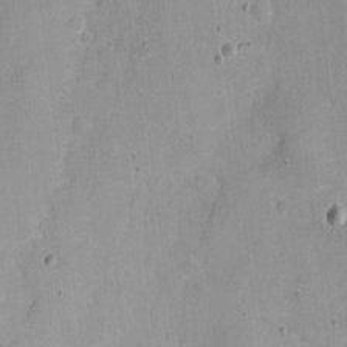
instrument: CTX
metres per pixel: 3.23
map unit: eHh
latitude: 4.2522
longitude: -69.3293
